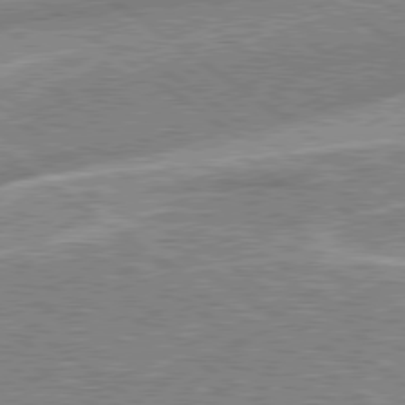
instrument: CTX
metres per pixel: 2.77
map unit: Hpe
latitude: 78.9136
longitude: -171.7827
